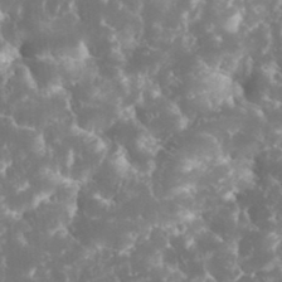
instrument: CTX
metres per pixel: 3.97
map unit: eHh
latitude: 34.4979
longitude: -62.4979
